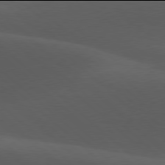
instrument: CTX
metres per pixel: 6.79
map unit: lApd
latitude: 77.9906
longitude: -54.2900
